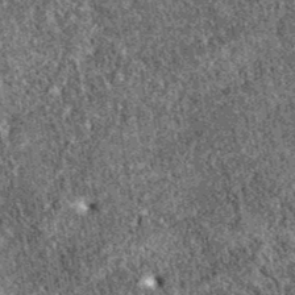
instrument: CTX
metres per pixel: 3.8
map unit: eAb
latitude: 38.3467
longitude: 111.2187
